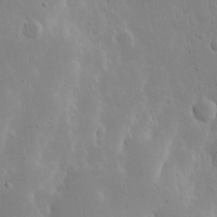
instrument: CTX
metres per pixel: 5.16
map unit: eHh
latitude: 18.9136
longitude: -71.4237
